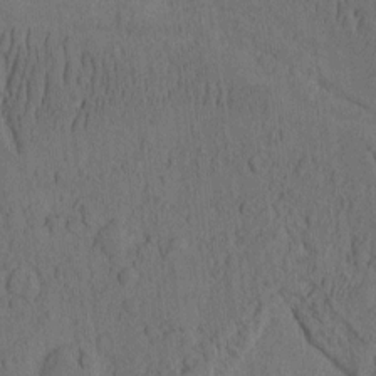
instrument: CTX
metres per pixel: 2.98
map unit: eHh
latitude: -2.2928
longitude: 17.1809
